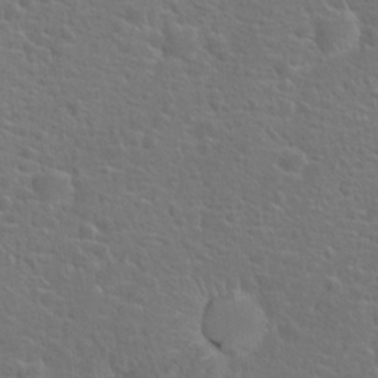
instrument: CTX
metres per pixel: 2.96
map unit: Hto
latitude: 18.1955
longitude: -42.1389
